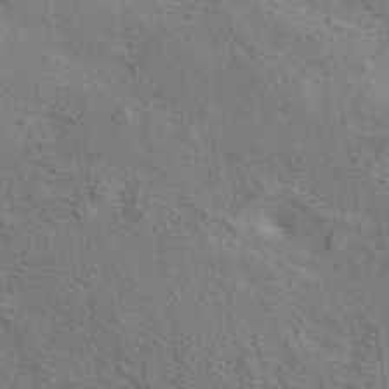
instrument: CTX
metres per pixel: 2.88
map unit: ANa
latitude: 41.8961
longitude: 14.0283
